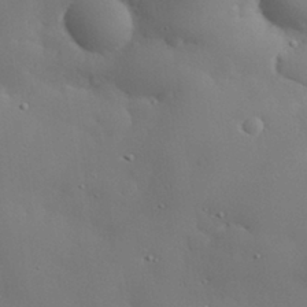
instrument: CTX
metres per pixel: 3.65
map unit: eHh
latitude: 30.5735
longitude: -82.4978
